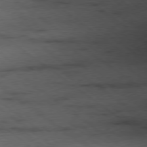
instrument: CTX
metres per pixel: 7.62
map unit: Hpe
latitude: -79.0486
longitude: 10.4818
